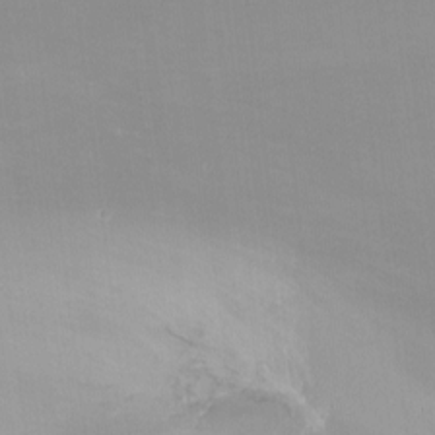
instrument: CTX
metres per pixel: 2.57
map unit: Nhu
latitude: -17.4455
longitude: -48.0822
